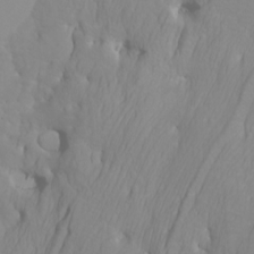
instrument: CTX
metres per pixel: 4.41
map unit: Htu
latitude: -6.3495
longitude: -71.6883
